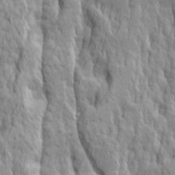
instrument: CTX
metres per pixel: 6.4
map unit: Ave
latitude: 14.7813
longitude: -135.7827
